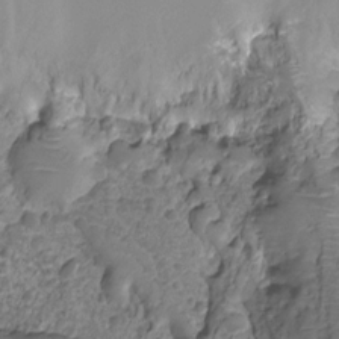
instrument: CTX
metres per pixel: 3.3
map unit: Nhu
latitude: -15.5399
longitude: -26.1767
